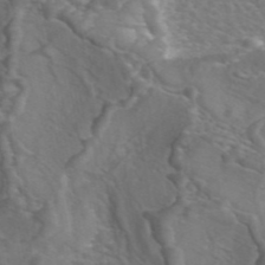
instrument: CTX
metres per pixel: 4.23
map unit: ANa
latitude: 44.8002
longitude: 30.4062
